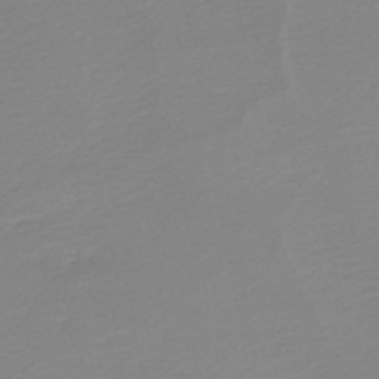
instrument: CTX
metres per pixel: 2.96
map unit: lHb
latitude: -48.5385
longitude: 65.3321
